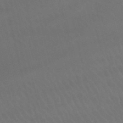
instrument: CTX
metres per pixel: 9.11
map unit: lHb
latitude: -46.7841
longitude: 77.4454
